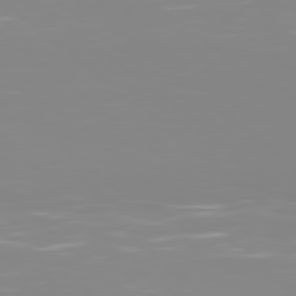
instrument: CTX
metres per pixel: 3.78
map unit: Hpe
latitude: 78.4601
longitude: -141.5560
